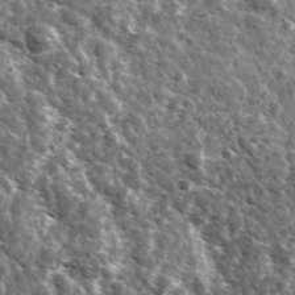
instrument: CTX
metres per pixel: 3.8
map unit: Ave
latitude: 38.0444
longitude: -108.2144
